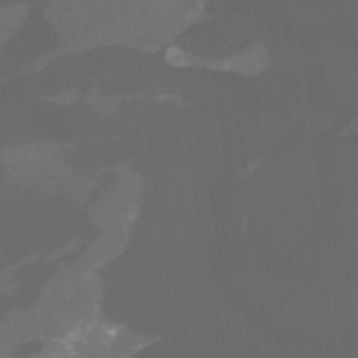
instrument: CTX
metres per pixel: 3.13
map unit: Htu
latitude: -6.2739
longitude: -72.9325
